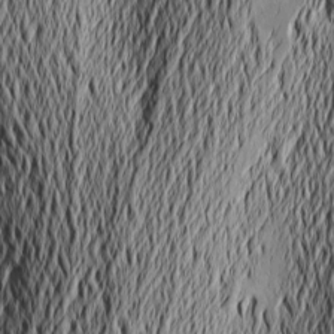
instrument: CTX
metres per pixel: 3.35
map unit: Nve
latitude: -9.4643
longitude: 173.9556
